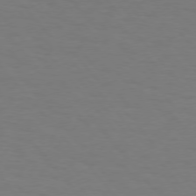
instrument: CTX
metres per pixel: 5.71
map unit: Hpe
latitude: 75.2915
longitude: -132.1011
